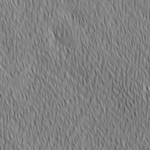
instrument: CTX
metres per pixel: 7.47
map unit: Ave
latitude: 2.5734
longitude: -114.3089
